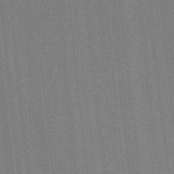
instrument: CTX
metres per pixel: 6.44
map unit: ANa
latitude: -38.3306
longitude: 94.9541
